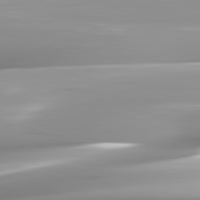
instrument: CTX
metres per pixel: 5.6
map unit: lApd
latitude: 82.4978
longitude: -143.1781
